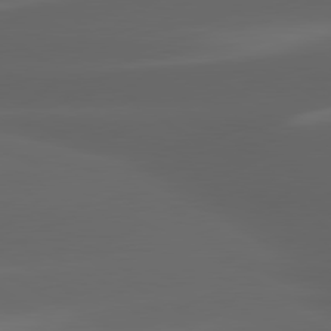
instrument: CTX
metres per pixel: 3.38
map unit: lApd
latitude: 80.4412
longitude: -145.1214
